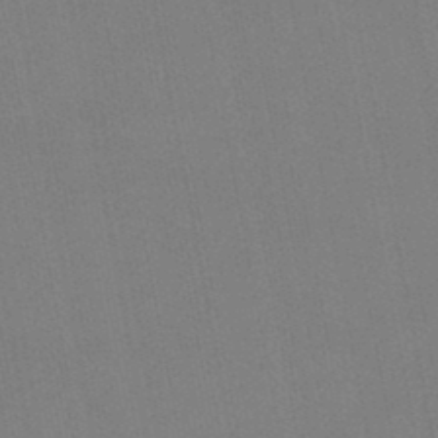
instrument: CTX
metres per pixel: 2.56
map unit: lHb
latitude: -46.5573
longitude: 70.7085
